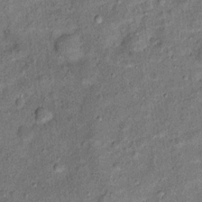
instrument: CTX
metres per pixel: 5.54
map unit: Ht
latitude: 11.8017
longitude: -39.9339
